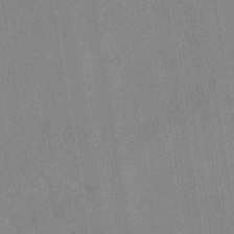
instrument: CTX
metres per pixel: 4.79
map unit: eHb
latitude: -35.7289
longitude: 74.0472
